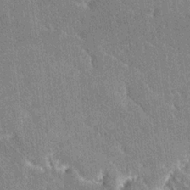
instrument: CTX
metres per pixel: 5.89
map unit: Ave
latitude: 20.1200
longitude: -137.5938
